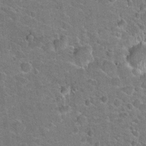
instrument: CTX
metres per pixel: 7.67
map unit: Hto
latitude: 20.8191
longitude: -49.0081
